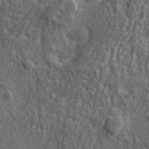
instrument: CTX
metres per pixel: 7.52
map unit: ANa
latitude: 40.5167
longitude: -89.6883
